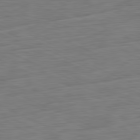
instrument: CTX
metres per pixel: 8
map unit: Ap
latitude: -81.5588
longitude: -75.2537
